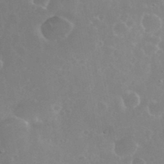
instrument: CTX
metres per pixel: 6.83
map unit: eHh
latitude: 35.7827
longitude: -59.0270
